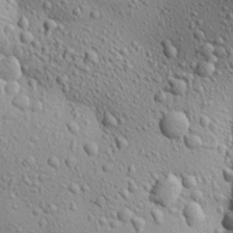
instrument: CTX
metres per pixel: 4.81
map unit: Aa
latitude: 23.0269
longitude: -143.9339
